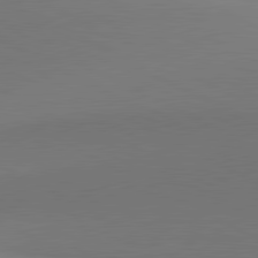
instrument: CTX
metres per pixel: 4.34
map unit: lApd
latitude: 81.2348
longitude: 146.4818
